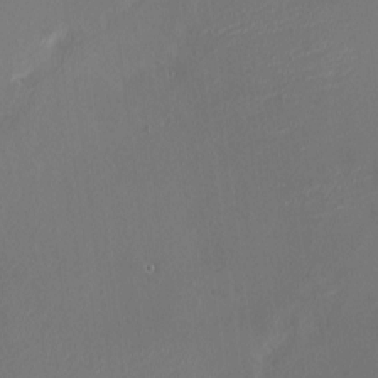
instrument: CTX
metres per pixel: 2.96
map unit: HNhu
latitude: 6.4790
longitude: 6.1794
